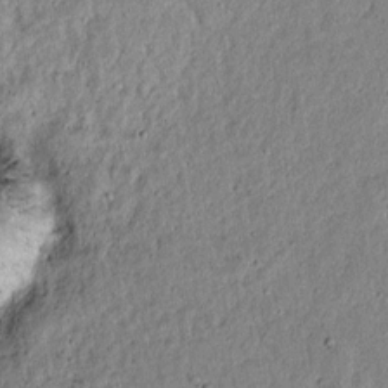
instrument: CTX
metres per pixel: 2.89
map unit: lAvf
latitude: 6.0822
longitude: 168.6329
